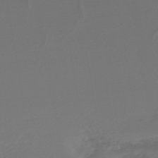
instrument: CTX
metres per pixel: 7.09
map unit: HNb
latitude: -47.9745
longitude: 57.9745
